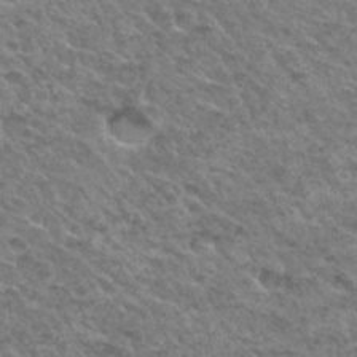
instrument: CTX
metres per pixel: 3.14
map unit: Hto
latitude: 33.3104
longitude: -48.8758
